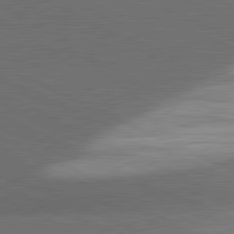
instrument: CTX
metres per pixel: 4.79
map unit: lApd
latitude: 81.7639
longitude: 139.8989
